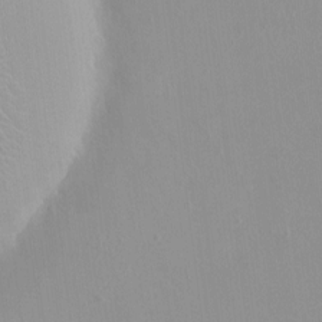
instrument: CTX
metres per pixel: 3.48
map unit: HNhu
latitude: 3.5371
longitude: 6.7463
